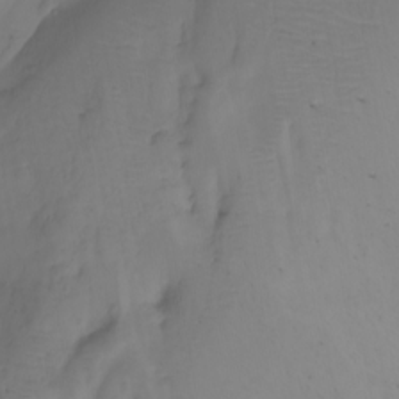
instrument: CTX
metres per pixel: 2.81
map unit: Nhu
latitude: -8.0850
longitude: -67.5938
